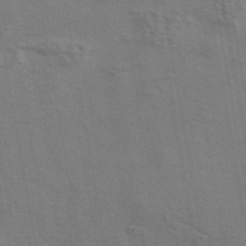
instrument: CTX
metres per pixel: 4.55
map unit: eAb
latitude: 43.1403
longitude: 107.6911
